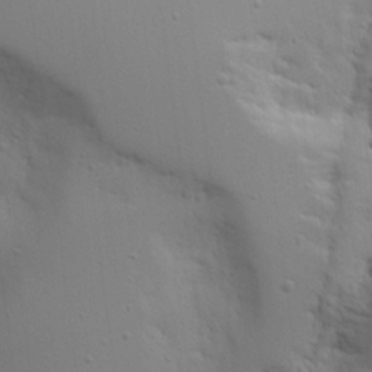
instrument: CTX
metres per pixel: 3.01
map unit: Aa
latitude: 14.7625
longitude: -141.1025
